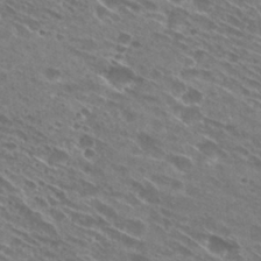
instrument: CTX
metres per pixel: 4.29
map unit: Hto
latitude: 28.6868
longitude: -44.8758
